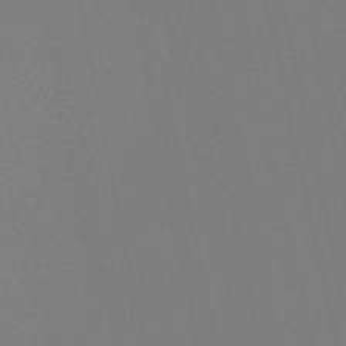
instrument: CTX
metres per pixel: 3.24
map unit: HNb
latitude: -54.6519
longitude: -39.2915
